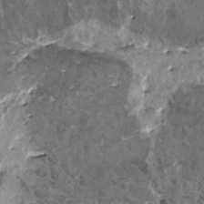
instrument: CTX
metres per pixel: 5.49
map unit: HNhu
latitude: 1.3670
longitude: 5.4076
